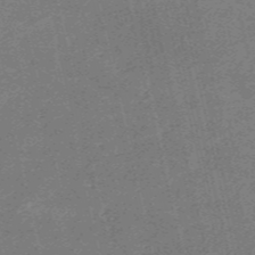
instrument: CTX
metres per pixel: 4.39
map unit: HNb
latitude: -54.8219
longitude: -40.0633
